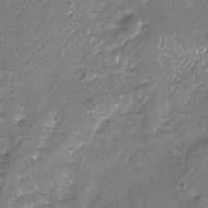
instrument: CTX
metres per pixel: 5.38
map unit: Nhu
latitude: -19.1809
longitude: -57.8016
